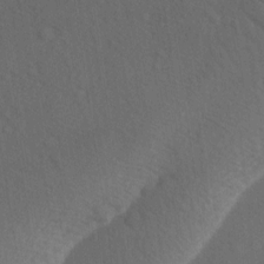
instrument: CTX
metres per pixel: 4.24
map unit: Ave
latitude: -8.7463
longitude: -121.2159
